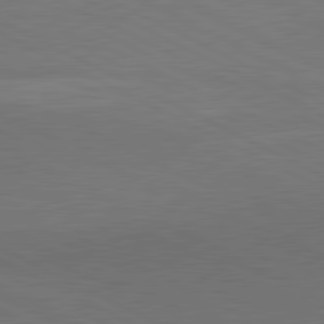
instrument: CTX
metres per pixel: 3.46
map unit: lApd
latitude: 81.1781
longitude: 149.4266
